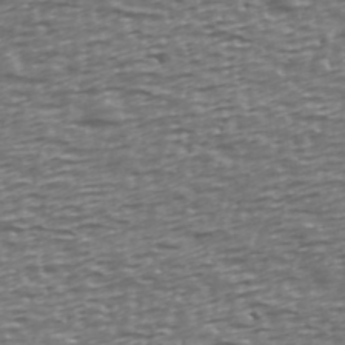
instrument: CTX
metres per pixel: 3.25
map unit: Ave
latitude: 40.5167
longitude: -112.8380
